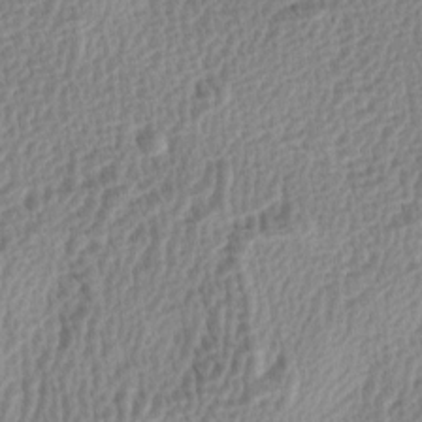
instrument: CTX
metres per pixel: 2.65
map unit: lAa
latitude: -4.2928
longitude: -121.6127
